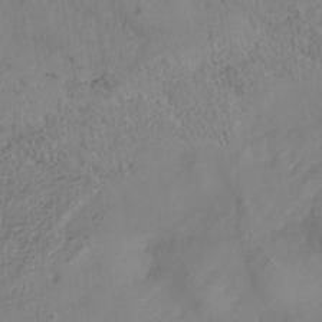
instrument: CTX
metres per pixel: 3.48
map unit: Nhe
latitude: -37.4265
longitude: 139.7478
